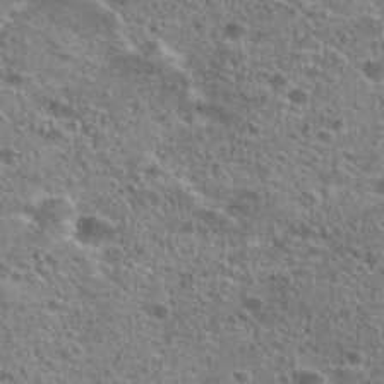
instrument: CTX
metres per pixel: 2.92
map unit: Hto
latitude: 25.5749
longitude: -46.6491
